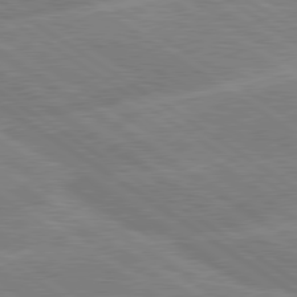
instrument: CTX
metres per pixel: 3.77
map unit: lApd
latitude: 79.4427
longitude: -130.5735
